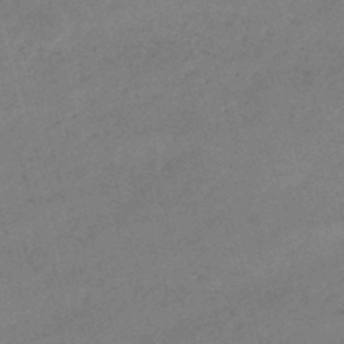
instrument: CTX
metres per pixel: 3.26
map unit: lHb
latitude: -47.4832
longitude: 76.4062
